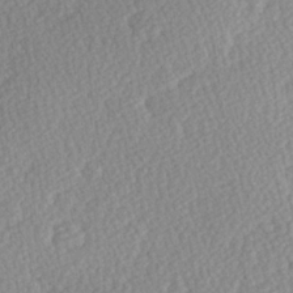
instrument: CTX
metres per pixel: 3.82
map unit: Hve
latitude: 26.6869
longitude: -93.8583
